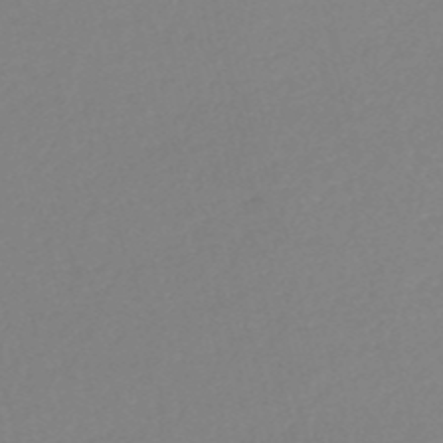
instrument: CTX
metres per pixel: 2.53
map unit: eHh
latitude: -53.5588
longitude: -24.2522
